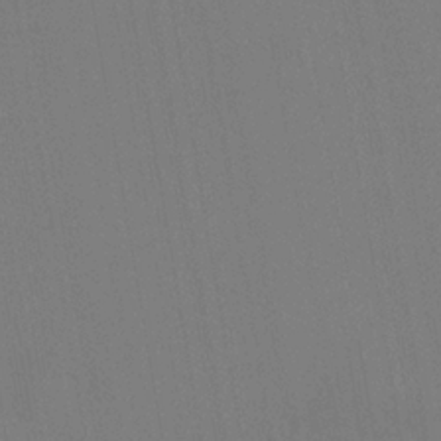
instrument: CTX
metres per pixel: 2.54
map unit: HNhu
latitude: 5.9150
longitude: 4.4629
